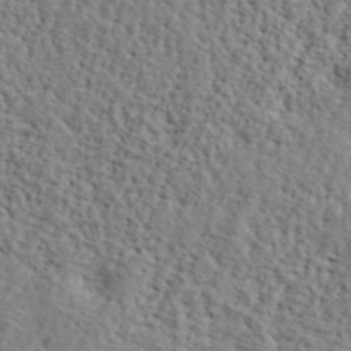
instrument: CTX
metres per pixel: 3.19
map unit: lHvf
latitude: 42.1956
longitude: -87.1592
